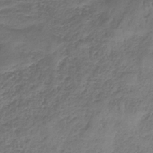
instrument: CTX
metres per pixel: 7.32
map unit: HNb
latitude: -34.6329
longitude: 56.2739
